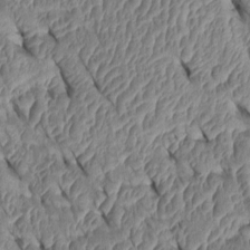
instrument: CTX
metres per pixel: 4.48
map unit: Htu
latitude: 1.5182
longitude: 148.6330
